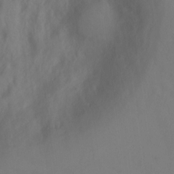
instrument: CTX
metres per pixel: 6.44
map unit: Ht
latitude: -0.9164
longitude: -33.7639
